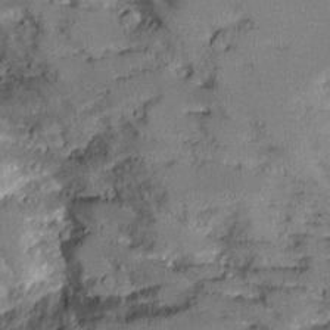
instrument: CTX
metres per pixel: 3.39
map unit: Aa
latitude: 11.7261
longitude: -125.9717
